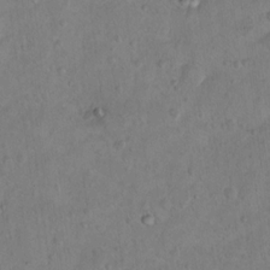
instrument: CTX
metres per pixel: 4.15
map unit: Hto
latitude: 12.4790
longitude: -36.5168
